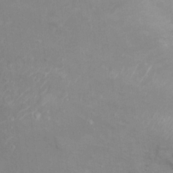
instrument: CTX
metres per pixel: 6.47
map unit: Ht
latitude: 15.3482
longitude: -41.5938
